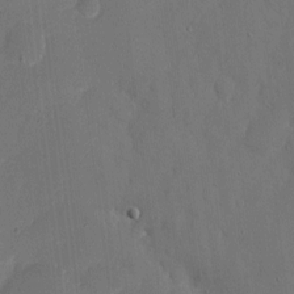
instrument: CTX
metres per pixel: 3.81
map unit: eHh
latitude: 6.9703
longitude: -68.5546
